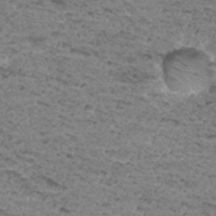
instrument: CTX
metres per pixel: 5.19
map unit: Hto
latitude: 31.4427
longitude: -48.1578
